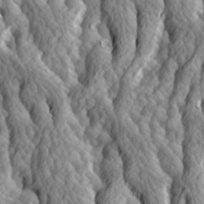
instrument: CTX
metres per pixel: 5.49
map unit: Ave
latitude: 14.0633
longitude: -134.0444
